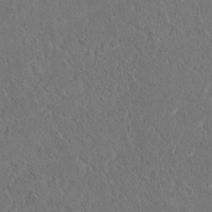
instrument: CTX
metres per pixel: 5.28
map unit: Hto
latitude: 16.6302
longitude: -37.8206
